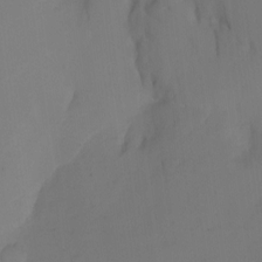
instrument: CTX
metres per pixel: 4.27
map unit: Nhu
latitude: -15.5777
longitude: -57.9150
